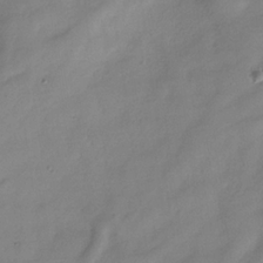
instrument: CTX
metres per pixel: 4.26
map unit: Hve
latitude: -32.2173
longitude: 89.9745
